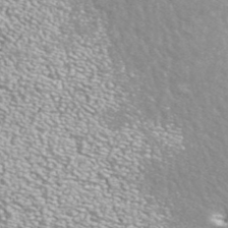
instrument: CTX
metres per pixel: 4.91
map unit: ANa
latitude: 42.6113
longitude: 24.9731
